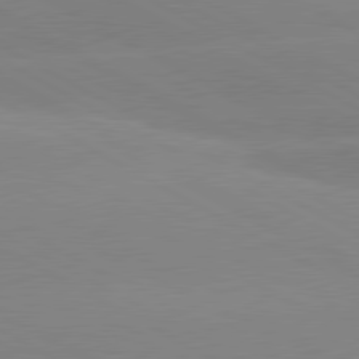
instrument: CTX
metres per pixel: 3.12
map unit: lApd
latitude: 80.6679
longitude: -153.3104
